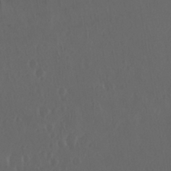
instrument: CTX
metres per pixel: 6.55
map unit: Nhu
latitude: 29.8394
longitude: -58.4601
